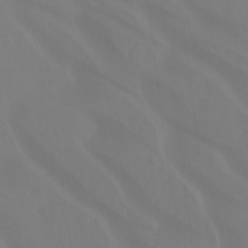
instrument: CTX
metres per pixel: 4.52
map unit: Ht
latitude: -15.0487
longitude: -55.5371
